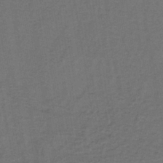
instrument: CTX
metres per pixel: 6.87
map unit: lHb
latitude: -39.8423
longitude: 59.2375
